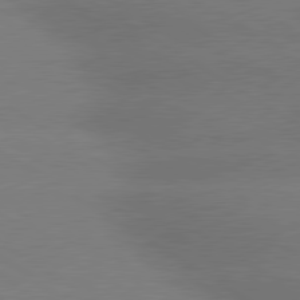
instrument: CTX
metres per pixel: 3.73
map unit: lApd
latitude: 80.1767
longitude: -148.8758
